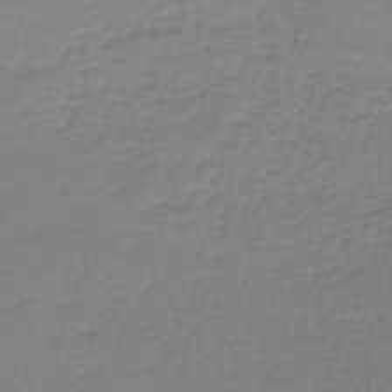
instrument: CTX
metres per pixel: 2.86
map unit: lHb
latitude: -44.8975
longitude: 58.9919
